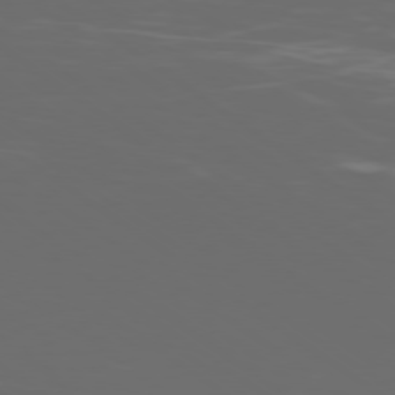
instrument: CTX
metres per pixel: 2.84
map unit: Ap
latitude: -79.1620
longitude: -103.1970
